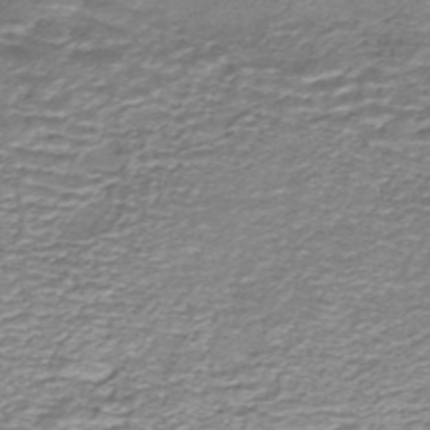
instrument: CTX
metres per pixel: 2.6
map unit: ANa
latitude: -44.3873
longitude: 105.4265
